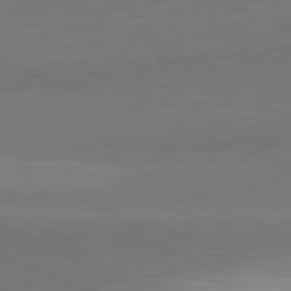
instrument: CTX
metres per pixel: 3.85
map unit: lApd
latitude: 82.1955
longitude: 150.2739
